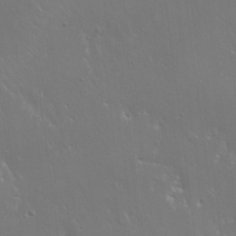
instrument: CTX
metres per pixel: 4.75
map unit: Hto
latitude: 18.4412
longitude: -56.4034
